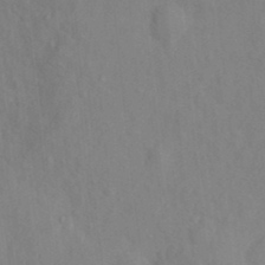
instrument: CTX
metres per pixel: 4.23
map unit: Nhu
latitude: 11.2726
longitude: -28.0255
